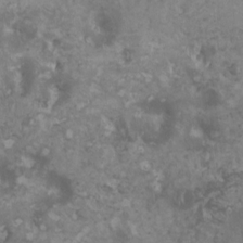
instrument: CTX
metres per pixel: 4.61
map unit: HNhu
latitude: -0.2929
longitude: 1.5399
